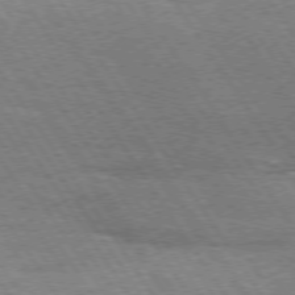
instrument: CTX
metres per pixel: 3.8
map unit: Hpe
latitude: 73.6694
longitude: -130.8002
